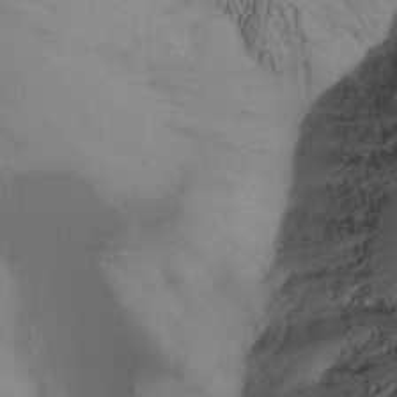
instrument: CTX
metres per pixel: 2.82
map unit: Nhu
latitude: -14.6141
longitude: -57.7071
